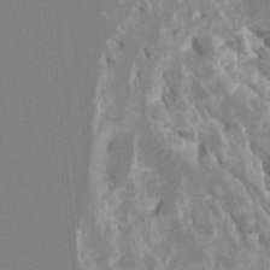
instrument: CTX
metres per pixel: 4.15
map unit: Ht
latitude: -8.2928
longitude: -28.4601
